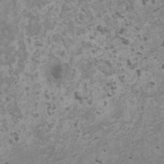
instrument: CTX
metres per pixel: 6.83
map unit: HNhu
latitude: -0.5763
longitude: 2.7463
